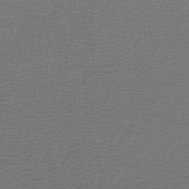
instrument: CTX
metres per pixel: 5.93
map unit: lHb
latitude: -42.7841
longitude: 62.4629
